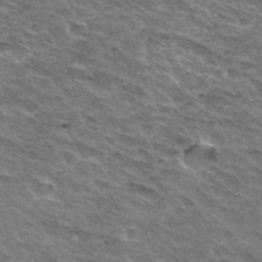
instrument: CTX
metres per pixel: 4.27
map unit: Hto
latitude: 31.9717
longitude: -44.7813
